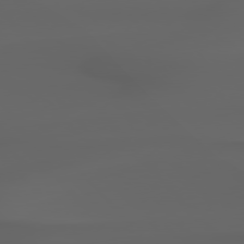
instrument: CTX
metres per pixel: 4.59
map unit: Hpe
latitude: 77.8772
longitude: -165.9150
